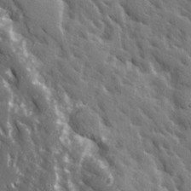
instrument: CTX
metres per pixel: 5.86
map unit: Ave
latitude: 15.8773
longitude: -130.8002
